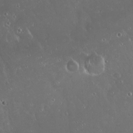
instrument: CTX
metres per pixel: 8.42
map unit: Hto
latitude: 19.3670
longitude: -57.8016
